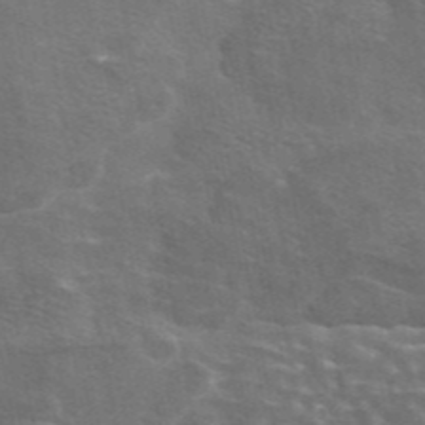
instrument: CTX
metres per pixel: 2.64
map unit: eAb
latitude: 45.0080
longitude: 107.3321
